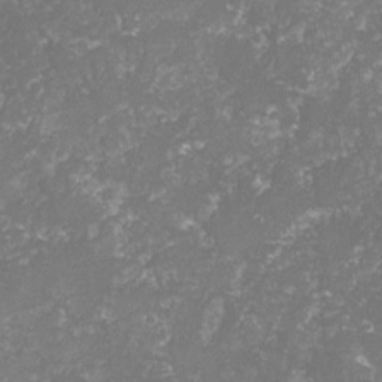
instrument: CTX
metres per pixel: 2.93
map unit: lHvf
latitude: -16.2362
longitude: -98.4790
